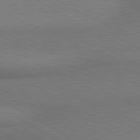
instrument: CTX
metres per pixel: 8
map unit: lApd
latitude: 80.4601
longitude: 165.7478
